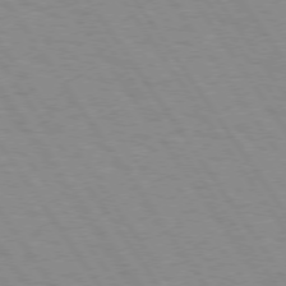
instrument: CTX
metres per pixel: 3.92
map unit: Hpe
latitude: 73.8584
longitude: -137.1970
